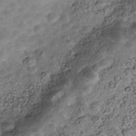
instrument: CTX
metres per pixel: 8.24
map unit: Nhe
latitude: -39.9178
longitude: -116.7813
